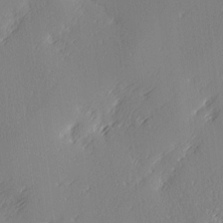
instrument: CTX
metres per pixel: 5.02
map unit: Ave
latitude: 2.5357
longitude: -111.6127
